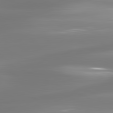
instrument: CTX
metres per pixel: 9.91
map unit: lApd
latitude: 81.2915
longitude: -134.3089
